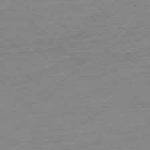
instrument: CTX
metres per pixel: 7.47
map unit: Ap
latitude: -77.4832
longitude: -96.7246
